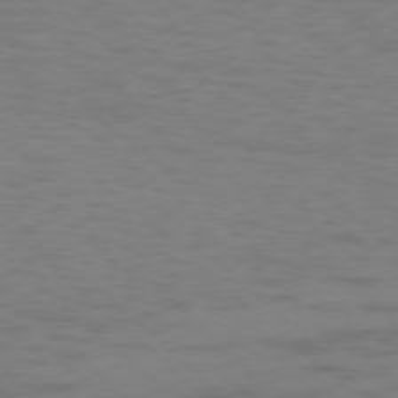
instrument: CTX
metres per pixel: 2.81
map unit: Ap
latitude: -77.0675
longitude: -76.8569
